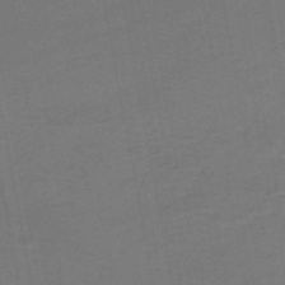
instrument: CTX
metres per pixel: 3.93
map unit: HNhu
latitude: -48.5763
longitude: 100.4251
